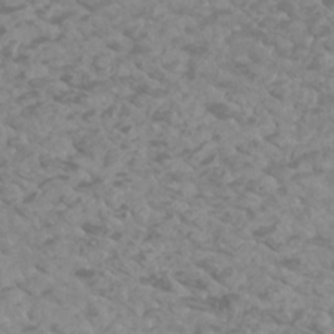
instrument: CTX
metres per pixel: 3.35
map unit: Htu
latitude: 2.6112
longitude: -21.1592
